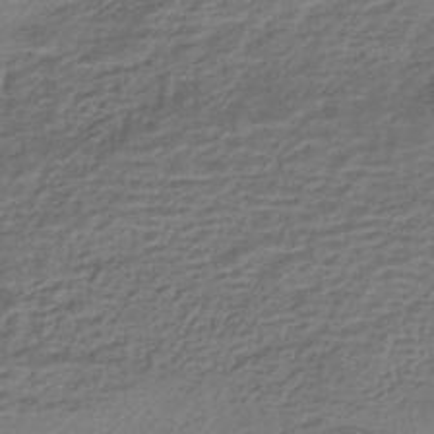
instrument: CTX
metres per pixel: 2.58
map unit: HNhu
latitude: -43.0486
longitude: 103.5210
